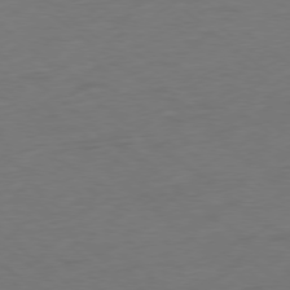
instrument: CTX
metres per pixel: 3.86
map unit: Ap
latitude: -78.5007
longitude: -62.8947
